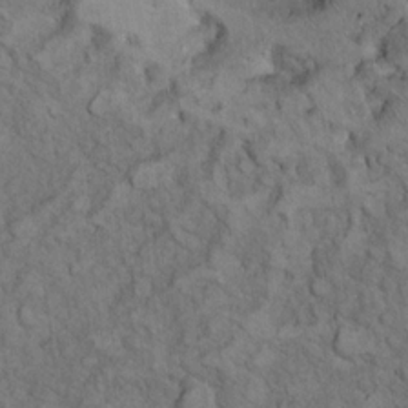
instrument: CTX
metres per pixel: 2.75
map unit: Ht
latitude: 11.8961
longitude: -31.7450
